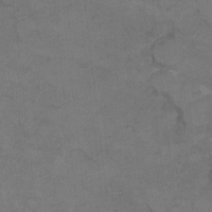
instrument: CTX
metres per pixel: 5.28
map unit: Hto
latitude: 8.1578
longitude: -35.5182
